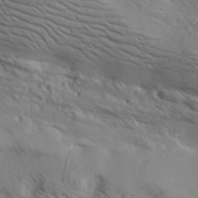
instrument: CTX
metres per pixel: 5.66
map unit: lAa
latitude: 19.0080
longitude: -139.8961
